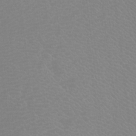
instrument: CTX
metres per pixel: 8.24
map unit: Htu
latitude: -12.1795
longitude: -70.7057
